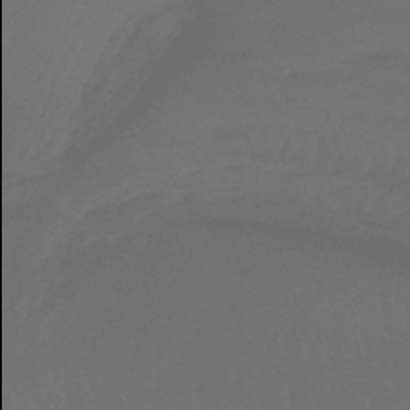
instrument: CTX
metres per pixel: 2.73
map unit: lHb
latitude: -43.7099
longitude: 78.0094
